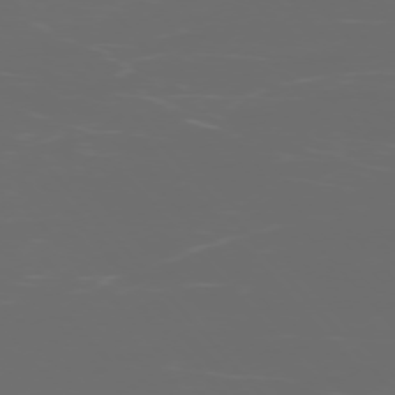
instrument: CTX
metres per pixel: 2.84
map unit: Ap
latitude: -76.4629
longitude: -73.6883
